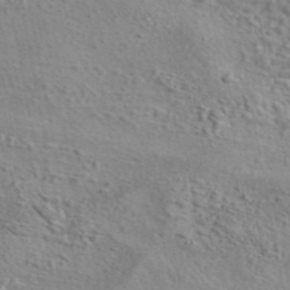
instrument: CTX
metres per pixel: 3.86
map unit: eAb
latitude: 43.1970
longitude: 114.2928
